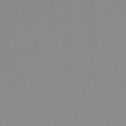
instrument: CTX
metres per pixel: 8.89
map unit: lHb
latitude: -45.1998
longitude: 66.8030
